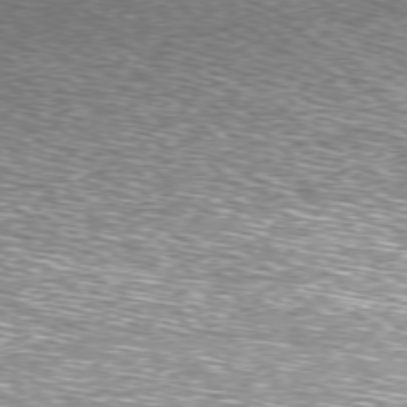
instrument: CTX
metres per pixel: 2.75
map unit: Hpe
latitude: -78.1228
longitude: 15.5777
